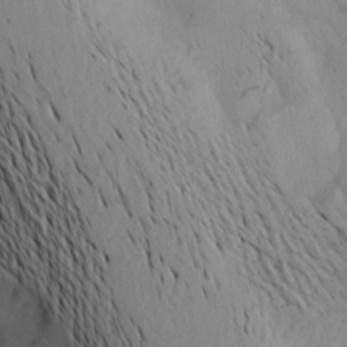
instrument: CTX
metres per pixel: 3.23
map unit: Aa
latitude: 19.8772
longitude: -145.5371
